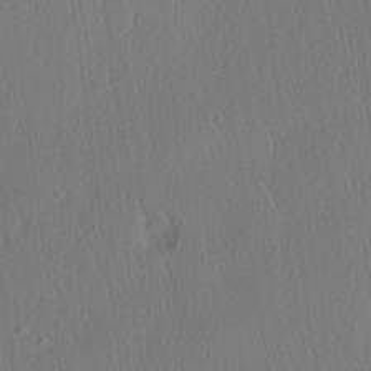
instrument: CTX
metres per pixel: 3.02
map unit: Aa
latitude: 27.3671
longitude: -139.3104
